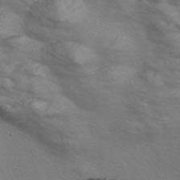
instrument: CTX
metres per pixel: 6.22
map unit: Nve
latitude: -56.8975
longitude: 54.7652
